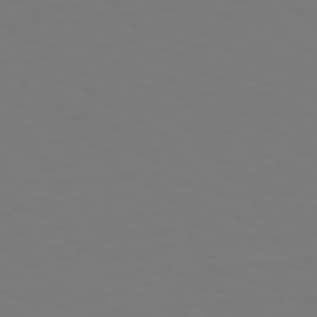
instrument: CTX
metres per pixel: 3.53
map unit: Hpe
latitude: 72.0633
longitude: -125.7071
